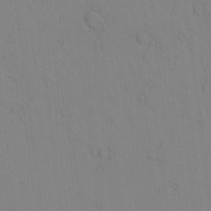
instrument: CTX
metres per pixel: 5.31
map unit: lAvf
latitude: 8.2901
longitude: 169.5399
